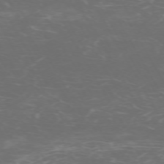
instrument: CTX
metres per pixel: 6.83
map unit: Hpe
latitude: -72.0661
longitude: 8.0094
